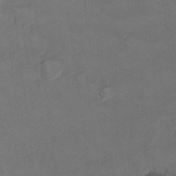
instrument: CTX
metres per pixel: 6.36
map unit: Hto
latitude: 6.2522
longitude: -35.4615
